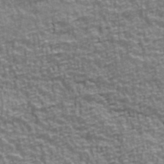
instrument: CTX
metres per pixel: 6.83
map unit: Ave
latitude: 41.5938
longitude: -113.0458
